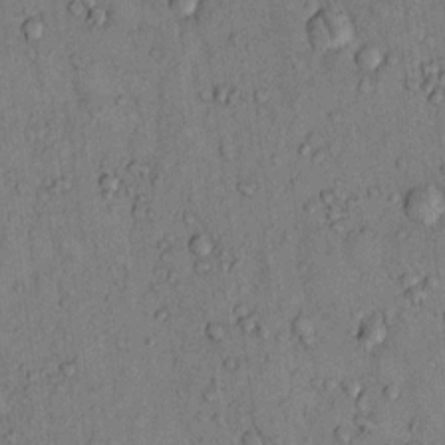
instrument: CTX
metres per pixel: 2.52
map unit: Hto
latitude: 13.1403
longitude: -58.4034
